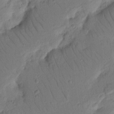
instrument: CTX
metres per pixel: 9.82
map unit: Nhu
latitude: 15.8395
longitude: -75.4238
